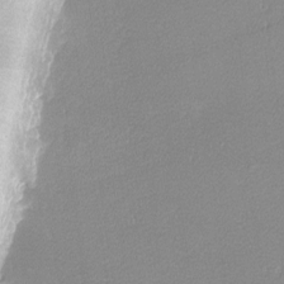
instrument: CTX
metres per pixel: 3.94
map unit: lHvf
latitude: -12.6896
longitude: -102.6490
